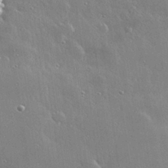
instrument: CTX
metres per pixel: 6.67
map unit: Hve
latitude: 28.9891
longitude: -92.1389
